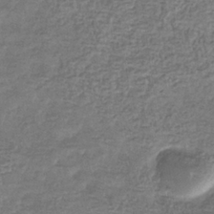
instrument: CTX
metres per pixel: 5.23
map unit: eHb
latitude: -34.1417
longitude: 77.1998
